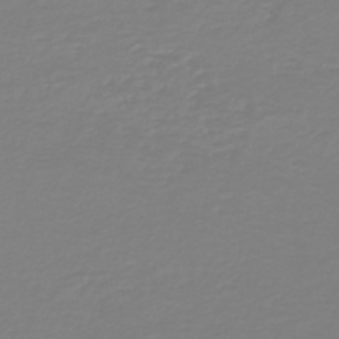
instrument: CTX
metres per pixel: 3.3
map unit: HNb
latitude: -45.7667
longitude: 54.1417
